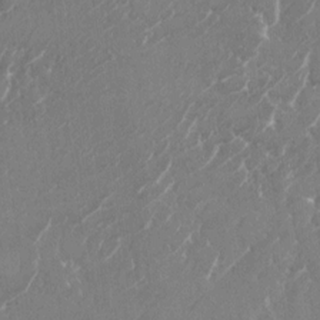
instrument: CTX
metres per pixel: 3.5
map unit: Nhu
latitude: -22.4440
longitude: -72.2901
